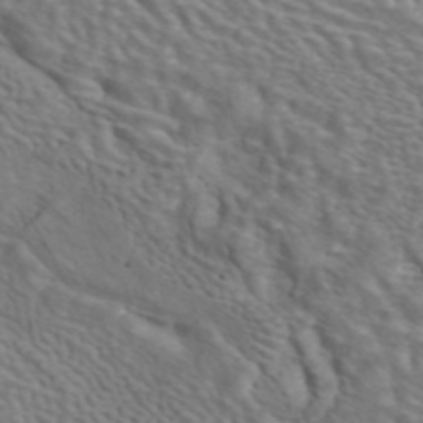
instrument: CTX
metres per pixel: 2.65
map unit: ANa
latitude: 42.2712
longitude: 14.5763
